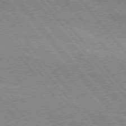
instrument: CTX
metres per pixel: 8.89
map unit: Hpe
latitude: 76.0444
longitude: -149.9150
